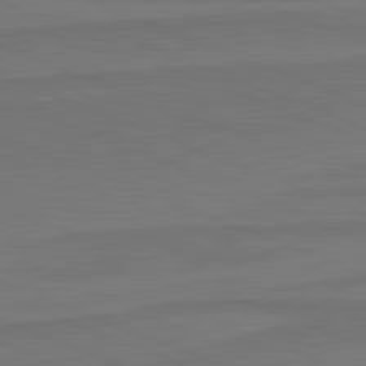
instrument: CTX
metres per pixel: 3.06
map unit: lApd
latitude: 82.0255
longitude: 168.2928
